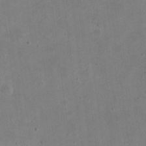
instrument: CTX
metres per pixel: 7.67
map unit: eHh
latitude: 21.0081
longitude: -69.6505
